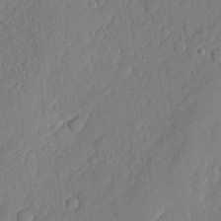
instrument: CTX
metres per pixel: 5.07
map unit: eHh
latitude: 3.9717
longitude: -76.2144
